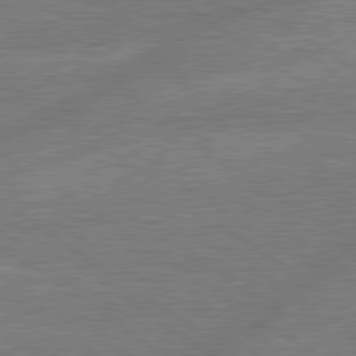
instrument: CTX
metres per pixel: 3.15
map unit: lApd
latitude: 79.4805
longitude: -145.2915
